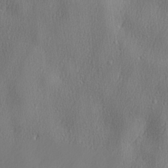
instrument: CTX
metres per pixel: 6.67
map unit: lHvf
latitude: 22.8380
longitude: 141.5399
